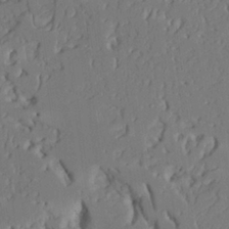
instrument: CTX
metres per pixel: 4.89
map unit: Aa
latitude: 23.4993
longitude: -131.6694
